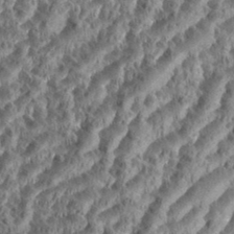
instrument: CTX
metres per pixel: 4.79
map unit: eHh
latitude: 35.1214
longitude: -137.2348
